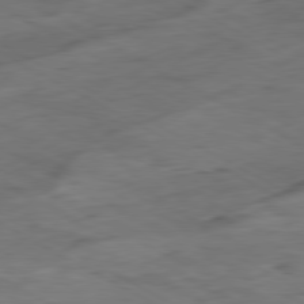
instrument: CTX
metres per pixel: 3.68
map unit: Ap
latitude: -80.6897
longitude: -83.6693
